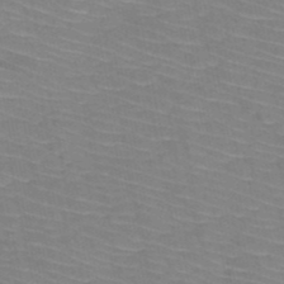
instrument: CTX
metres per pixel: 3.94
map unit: HNb
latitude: -50.3117
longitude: -52.1389
